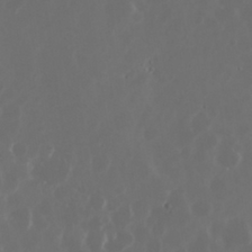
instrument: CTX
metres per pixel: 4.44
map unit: Nhu
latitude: 30.1389
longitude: -60.3278
